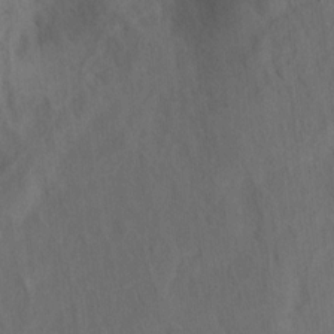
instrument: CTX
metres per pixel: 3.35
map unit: Hto
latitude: 6.4412
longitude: -37.5749
